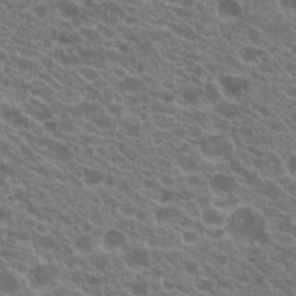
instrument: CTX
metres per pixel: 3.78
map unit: Hto
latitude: 20.7624
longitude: -35.3481
